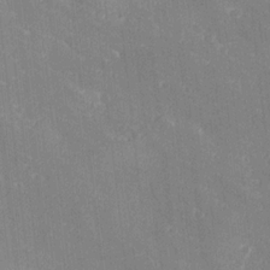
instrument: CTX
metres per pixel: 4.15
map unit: Ave
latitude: 18.7813
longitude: -137.4994
